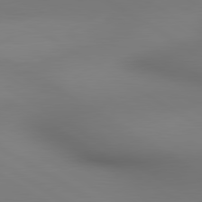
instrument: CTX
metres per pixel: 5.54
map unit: lApd
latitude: 80.4223
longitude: 137.8800
